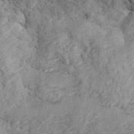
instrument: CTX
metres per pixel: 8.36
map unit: ANa
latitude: 45.1592
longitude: 45.8422
